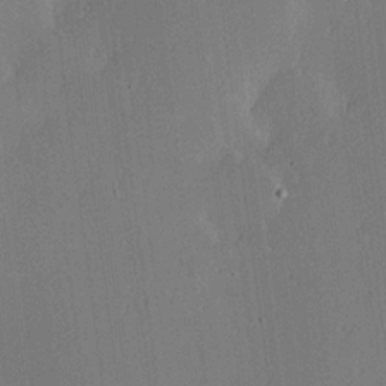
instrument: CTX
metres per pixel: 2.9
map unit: Hve
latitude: 17.8961
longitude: 149.7100
